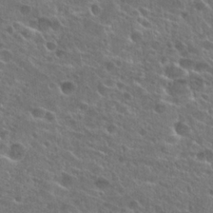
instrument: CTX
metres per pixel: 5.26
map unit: Hto
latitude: 25.0647
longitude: -45.2348
